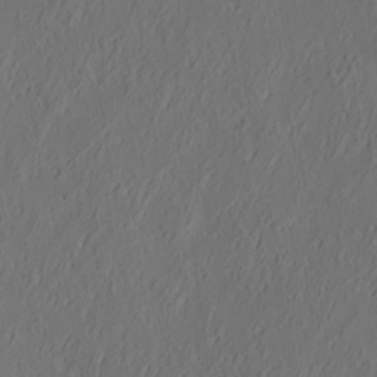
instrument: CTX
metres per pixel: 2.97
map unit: eHh
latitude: 4.9892
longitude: -77.5182
